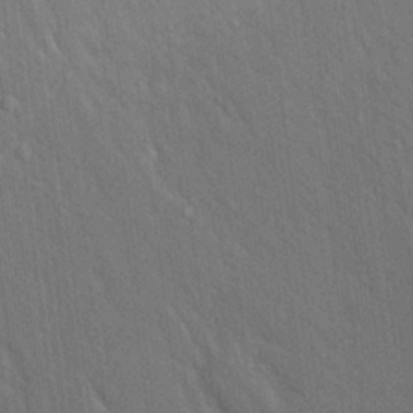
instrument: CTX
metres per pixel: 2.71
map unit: Aa
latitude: 19.1592
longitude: -149.8394
